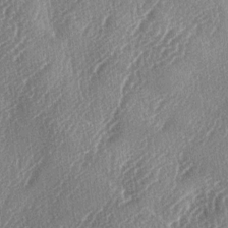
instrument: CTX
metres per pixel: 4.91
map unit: lAa
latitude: -4.7085
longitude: -126.3845
